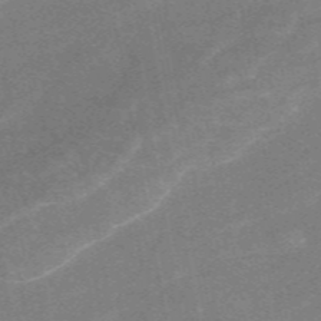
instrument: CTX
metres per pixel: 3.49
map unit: eAb
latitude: 48.7435
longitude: 119.2754
